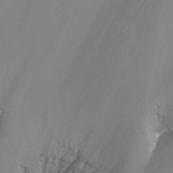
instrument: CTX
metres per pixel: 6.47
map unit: Nhu
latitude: -8.2739
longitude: -78.8758
